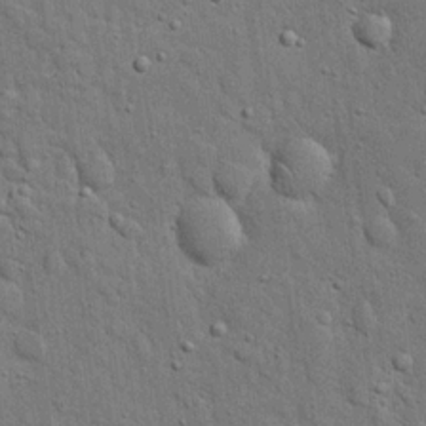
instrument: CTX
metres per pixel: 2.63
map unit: eHh
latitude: 19.9906
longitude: -61.6127
